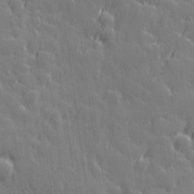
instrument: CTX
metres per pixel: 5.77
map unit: Hve
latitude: 26.6302
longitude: 145.0487
